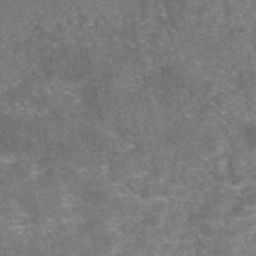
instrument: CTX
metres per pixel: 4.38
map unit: eAb
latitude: 46.8569
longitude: 104.8597
